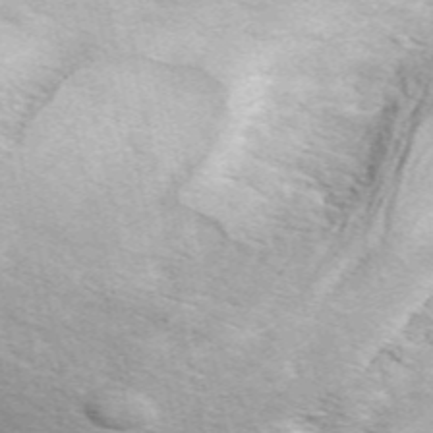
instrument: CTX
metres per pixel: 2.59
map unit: ANa
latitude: 50.0633
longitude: -74.7246
